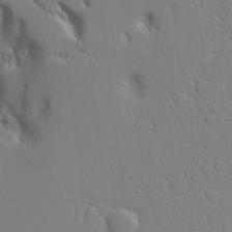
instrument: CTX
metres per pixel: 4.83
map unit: Aa
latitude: 20.4601
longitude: -124.1200
